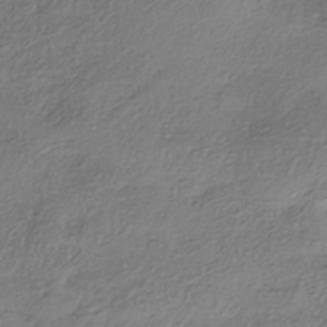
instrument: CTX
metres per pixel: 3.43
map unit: eHh
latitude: -42.0661
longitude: 121.2376
